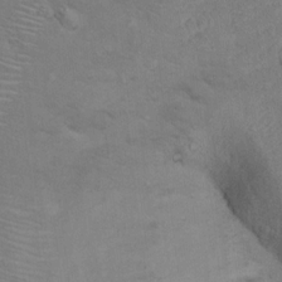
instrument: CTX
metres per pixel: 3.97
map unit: Ht
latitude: 12.9325
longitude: -39.7072
